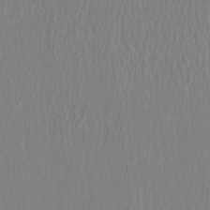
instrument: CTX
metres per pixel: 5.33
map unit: HNhu
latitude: 0.6112
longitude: -0.3278
